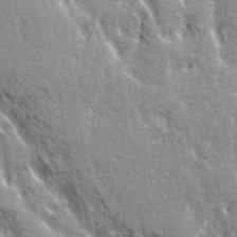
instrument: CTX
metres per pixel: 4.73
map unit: Ave
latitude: 21.0837
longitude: -135.3292
